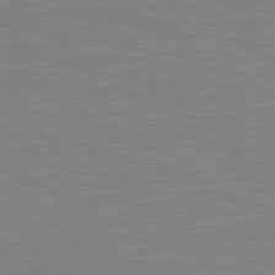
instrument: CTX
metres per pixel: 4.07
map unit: Hpe
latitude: 79.3293
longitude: -148.5357
